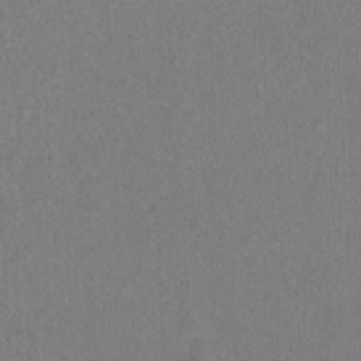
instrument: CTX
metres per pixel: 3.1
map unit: Ht
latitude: 9.4804
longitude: -33.0458
